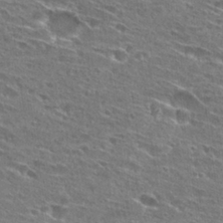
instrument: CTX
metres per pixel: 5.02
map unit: Hto
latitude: 26.8758
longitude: -45.5371
